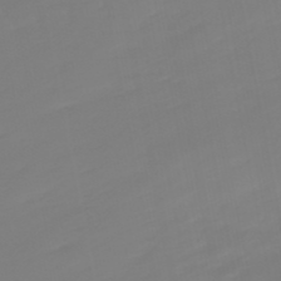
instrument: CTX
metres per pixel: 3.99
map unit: lHb
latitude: -49.3888
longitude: 82.4629
